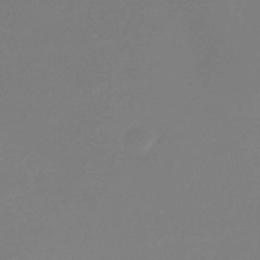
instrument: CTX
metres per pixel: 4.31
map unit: eHb
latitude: -30.9730
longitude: 72.5574
